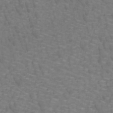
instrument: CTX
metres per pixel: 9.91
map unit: lHb
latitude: -42.1605
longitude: 55.2754
